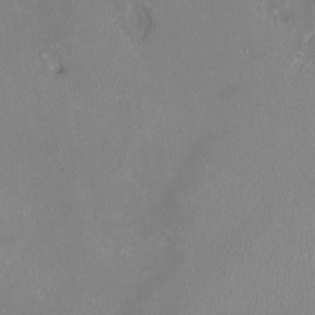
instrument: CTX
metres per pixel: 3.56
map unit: HNhu
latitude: -2.5195
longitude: -6.5357
